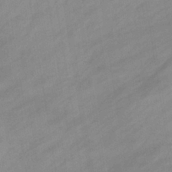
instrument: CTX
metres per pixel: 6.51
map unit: eHb
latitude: -37.5399
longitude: 79.4076
